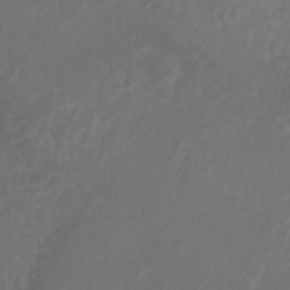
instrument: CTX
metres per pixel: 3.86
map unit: Ht
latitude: -9.9745
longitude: -33.4426
